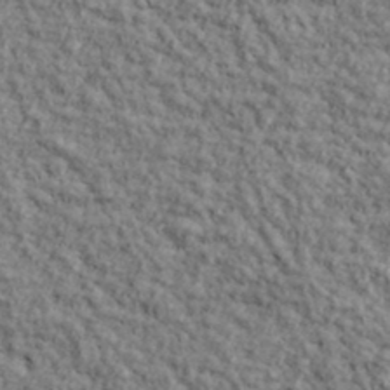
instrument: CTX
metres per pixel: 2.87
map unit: lHvf
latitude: 38.5735
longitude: -90.3278
